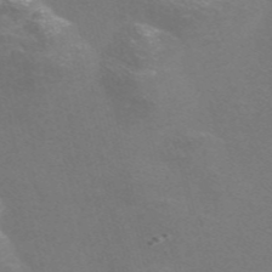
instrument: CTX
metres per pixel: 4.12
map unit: Nve
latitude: -56.3873
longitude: 52.7274
